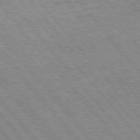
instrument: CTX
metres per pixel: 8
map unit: Hpe
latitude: 75.5749
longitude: -150.4601
